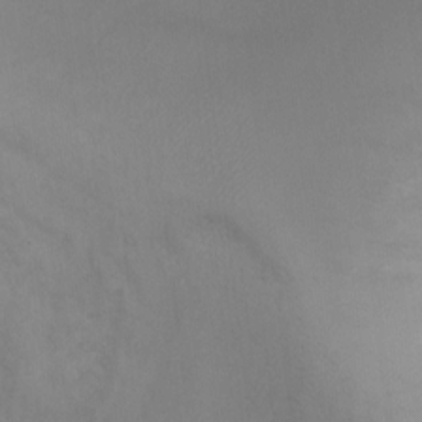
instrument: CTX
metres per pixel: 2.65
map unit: Ht
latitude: -5.8800
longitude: -28.2333
